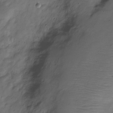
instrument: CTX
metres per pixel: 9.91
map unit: Nve
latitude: -24.1606
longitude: 105.8800
